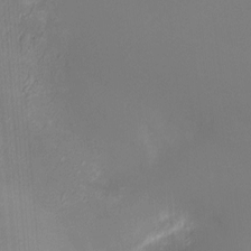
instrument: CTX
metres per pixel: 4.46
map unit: Ht
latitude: -6.3117
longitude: -26.1767
